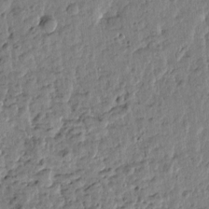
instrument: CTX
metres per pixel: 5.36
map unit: Htu
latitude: -0.6519
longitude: -178.8380
